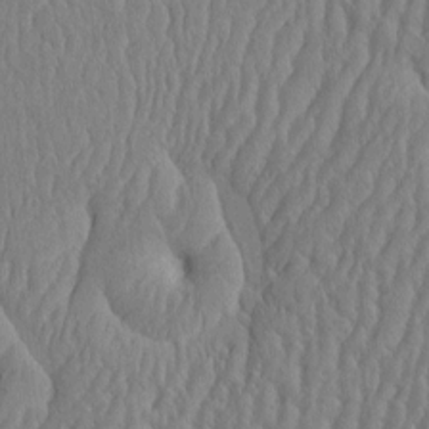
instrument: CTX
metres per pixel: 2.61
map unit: eHh
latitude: -3.7288
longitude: 14.8786
